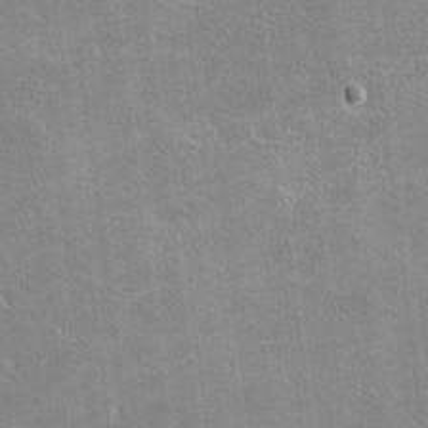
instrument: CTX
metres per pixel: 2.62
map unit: lHvf
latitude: -11.5966
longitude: -104.9136
